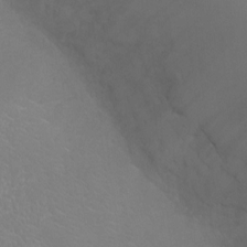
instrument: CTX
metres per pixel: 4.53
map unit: Ht
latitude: -8.0661
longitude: -20.7247
